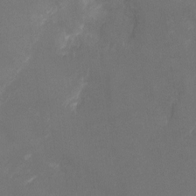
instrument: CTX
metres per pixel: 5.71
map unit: Nhu
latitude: -9.2565
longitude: -42.4979
